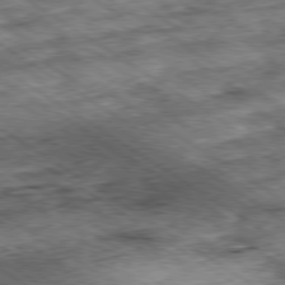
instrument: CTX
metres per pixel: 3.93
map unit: Ap
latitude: -79.8800
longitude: -49.8394
